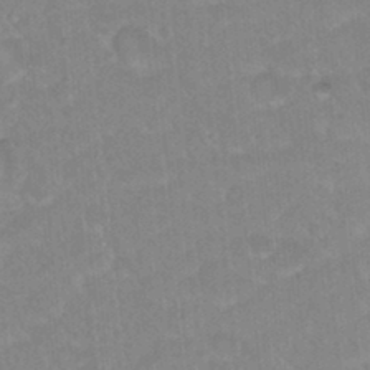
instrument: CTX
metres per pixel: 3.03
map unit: Hto
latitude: 16.1578
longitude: -34.9135
